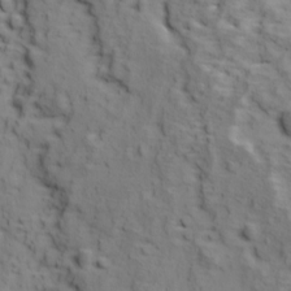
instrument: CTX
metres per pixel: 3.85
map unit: Ave
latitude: 11.7072
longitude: -105.0459
